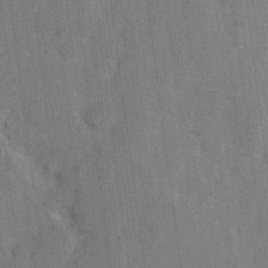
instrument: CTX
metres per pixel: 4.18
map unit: eHh
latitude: 8.4223
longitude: -65.9528
